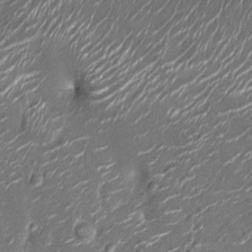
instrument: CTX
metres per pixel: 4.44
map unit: Nhu
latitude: -13.0487
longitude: -22.9703
